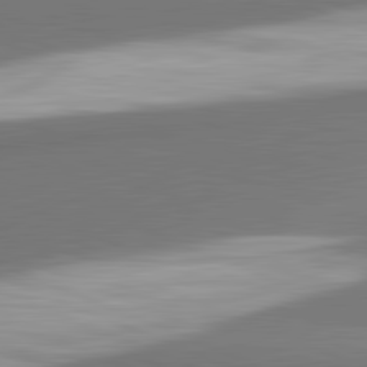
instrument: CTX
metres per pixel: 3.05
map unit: lApd
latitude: 82.2333
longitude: 154.1039
